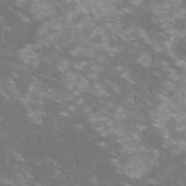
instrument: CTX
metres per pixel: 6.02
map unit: lHvf
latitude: -13.7478
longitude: -100.6302
